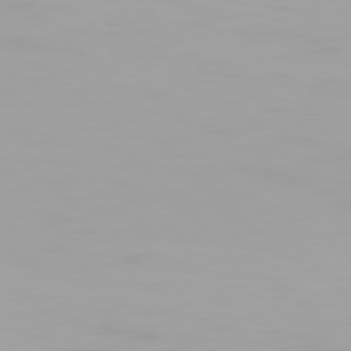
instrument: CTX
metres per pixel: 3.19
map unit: Hpe
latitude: 76.1577
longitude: -142.8380
